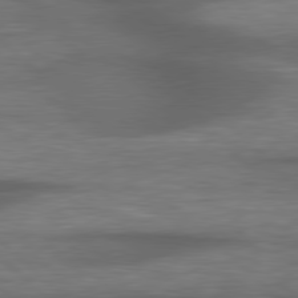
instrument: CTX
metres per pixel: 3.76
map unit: lApd
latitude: 79.0837
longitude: -116.4034
